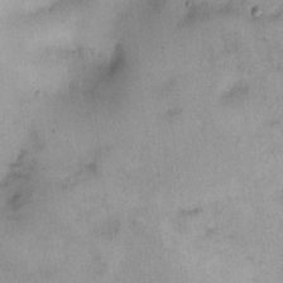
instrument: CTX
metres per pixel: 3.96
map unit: HNhu
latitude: 3.8205
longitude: -5.1025
